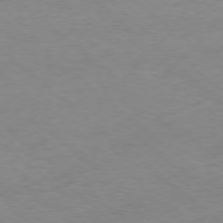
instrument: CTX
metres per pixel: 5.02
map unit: Ap
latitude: -77.9745
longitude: -92.7813
